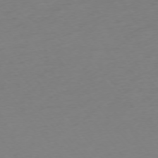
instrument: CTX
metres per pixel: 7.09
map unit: Ap
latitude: -75.3321
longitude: -71.9528
